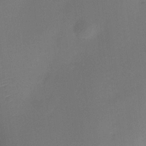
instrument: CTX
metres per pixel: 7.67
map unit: HNhu
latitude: 8.1011
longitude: -0.3089
